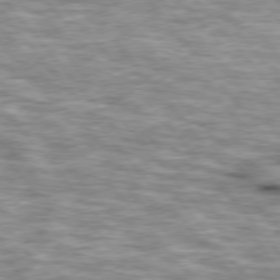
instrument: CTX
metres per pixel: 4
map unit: lApd
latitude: 76.1200
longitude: -49.1025
